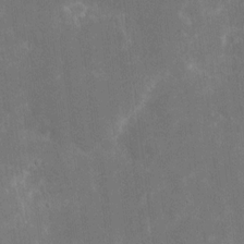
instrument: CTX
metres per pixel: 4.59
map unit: eHh
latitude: 9.1781
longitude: -71.7827
